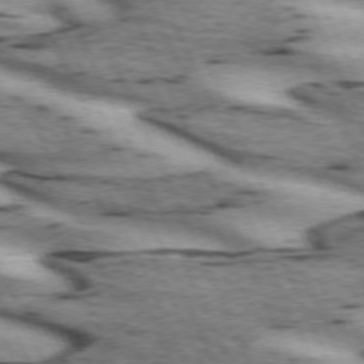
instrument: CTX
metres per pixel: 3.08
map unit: lApd
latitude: 72.5168
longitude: -54.4412
